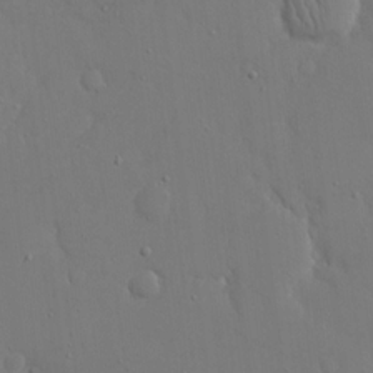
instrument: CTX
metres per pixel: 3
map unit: eHh
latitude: 15.6883
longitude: -71.4993
